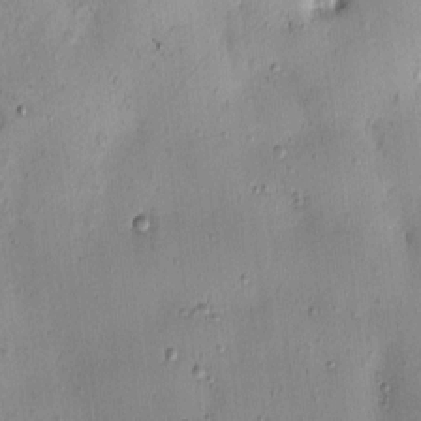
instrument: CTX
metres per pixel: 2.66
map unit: eHh
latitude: -0.5952
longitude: 19.2565
